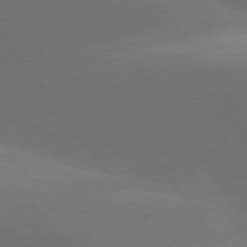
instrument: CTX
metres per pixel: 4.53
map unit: lApd
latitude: 78.0255
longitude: -52.0822
